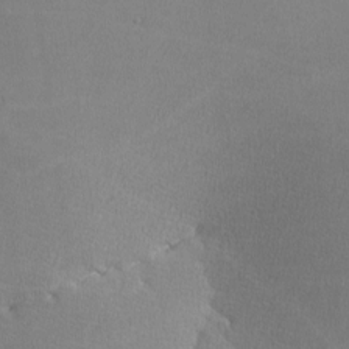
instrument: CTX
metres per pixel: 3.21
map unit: lHvf
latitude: -12.5763
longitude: -101.1592
